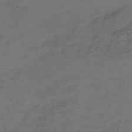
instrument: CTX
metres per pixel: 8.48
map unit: Nhe
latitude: -37.2942
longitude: -90.2711
